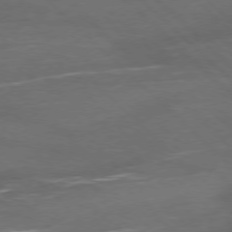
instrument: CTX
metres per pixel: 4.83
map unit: Ap
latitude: -77.8044
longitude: -68.8569
